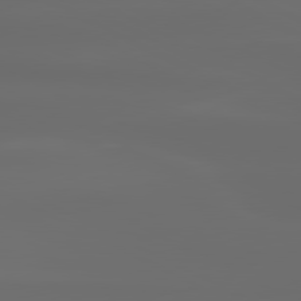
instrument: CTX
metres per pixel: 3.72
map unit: lApd
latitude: 80.6490
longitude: -136.9136
